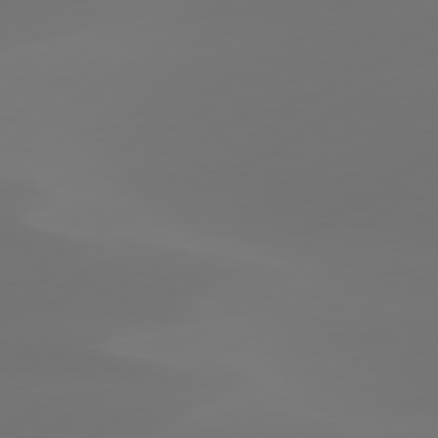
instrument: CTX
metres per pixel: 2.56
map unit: Hpe
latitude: 78.1200
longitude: -128.7624
